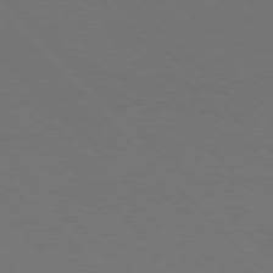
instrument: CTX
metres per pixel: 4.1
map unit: Hpe
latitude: 77.3481
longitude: -169.3671
